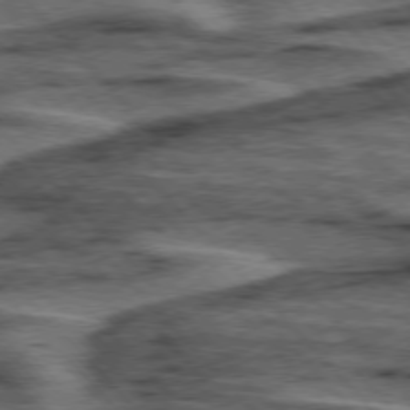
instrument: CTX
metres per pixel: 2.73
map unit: lApd
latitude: 76.1389
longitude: -77.5749
